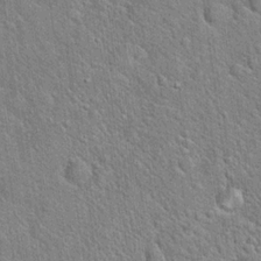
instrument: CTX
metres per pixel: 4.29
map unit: Hto
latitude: 20.1389
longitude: -51.5371
